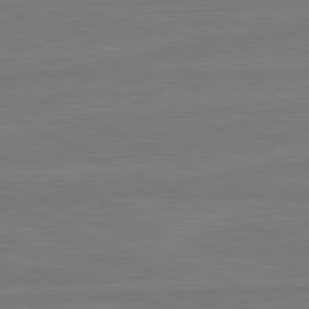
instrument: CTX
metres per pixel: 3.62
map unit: lApd
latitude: 81.8205
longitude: -177.1403
